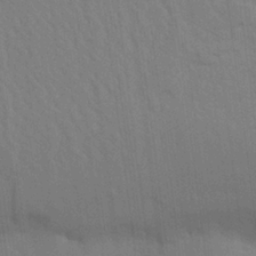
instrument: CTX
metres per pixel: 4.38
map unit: Aa
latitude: 24.7624
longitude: -133.2915
